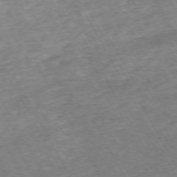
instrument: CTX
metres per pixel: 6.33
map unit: Hpe
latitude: -71.9178
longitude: 10.2551
